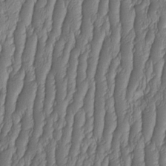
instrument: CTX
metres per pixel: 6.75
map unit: HNhu
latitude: -2.2361
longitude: 13.5777
